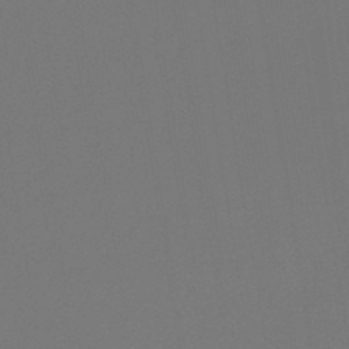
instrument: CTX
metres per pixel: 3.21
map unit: lHb
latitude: -45.5588
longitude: 74.3685
